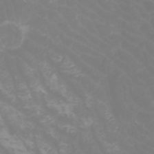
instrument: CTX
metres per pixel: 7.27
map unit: Htu
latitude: -1.0298
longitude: -77.2537
